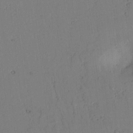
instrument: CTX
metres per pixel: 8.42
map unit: lAvf
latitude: 8.2145
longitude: 169.9367
